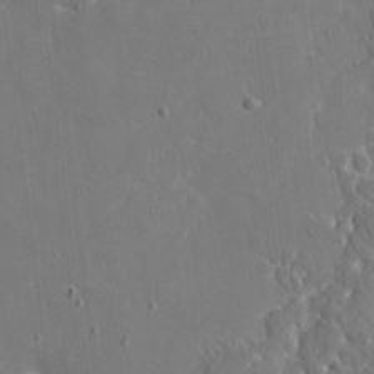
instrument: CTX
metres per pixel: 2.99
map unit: eHh
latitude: 5.5182
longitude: -68.1389
